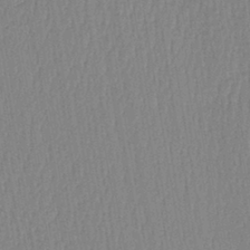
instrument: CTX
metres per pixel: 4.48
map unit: lHb
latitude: -41.7100
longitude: 60.8975
